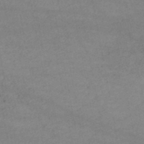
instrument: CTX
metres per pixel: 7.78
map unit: lHb
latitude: -46.5951
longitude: 62.0850
